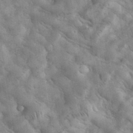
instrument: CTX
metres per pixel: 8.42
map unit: eHh
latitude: 35.4237
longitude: -68.0822
